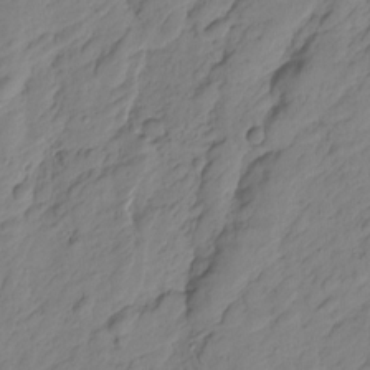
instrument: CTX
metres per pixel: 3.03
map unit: Htu
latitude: -1.7289
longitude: -175.2537
